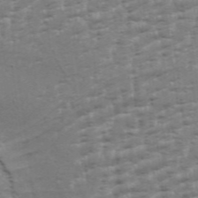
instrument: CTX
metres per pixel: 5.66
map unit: Aa
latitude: 34.1011
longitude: -135.8772
